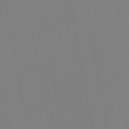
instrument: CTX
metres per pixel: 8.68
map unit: lHb
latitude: -44.9542
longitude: 63.3698
